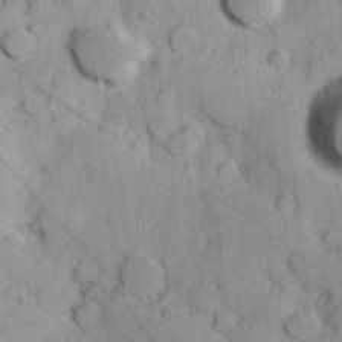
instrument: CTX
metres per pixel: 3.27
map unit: Hve
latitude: 24.0255
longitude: 147.9367
